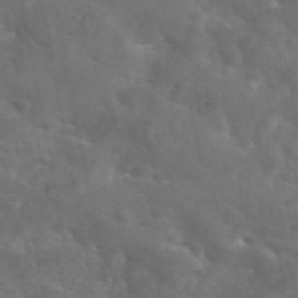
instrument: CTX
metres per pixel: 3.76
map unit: eAb
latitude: 45.9150
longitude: 125.2376
